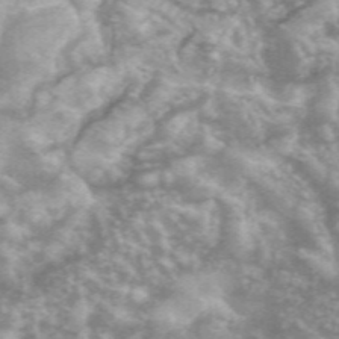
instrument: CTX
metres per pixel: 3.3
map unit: eHh
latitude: 35.7260
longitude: -59.8205
